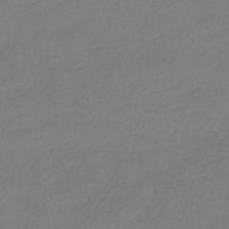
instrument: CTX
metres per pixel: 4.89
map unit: HNhu
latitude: -42.0472
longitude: 96.9542
